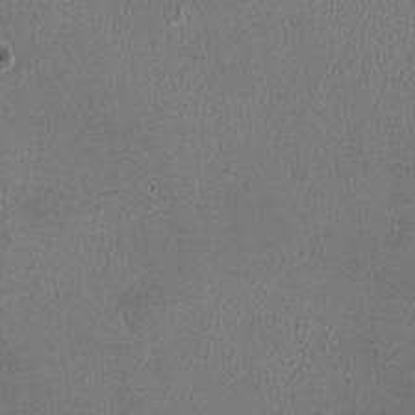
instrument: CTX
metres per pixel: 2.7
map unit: HNhu
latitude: -0.8786
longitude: -0.5923
